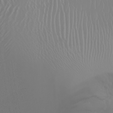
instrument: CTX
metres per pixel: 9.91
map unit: Nhu
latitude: -6.8030
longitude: -89.7261
